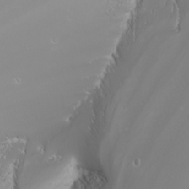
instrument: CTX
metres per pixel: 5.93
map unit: Nhu
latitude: -7.7855
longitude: -81.3859
